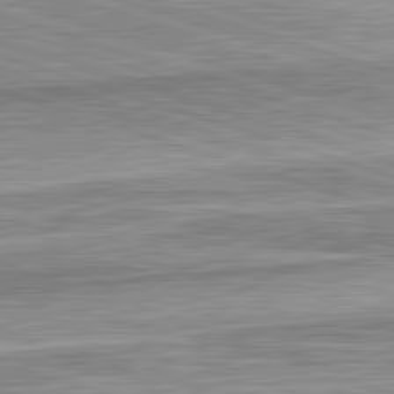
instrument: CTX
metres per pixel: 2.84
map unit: lApd
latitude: 82.6301
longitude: 167.4643
